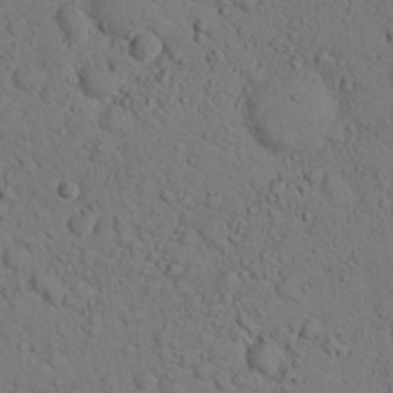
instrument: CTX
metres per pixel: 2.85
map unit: lHvf
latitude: 14.2523
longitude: 177.9367
